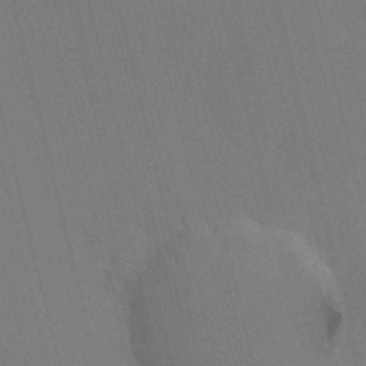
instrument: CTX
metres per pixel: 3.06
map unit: HNhu
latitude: 7.3482
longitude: 4.4818
